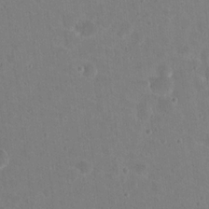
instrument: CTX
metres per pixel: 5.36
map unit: Nhu
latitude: 17.1403
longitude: -30.9514
